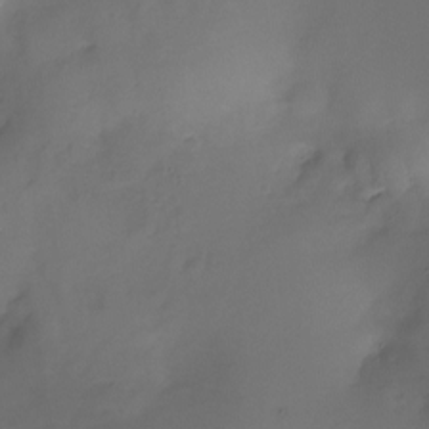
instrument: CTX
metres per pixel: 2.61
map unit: Nhu
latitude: -22.9731
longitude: -71.6883
